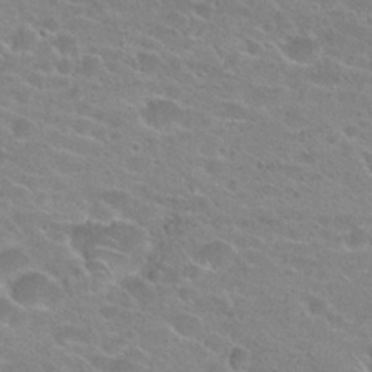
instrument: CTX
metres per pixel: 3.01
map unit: Hto
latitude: 23.7072
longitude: -43.7828
